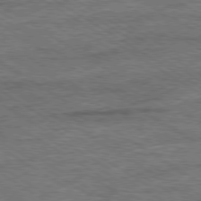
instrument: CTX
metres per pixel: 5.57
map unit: Ap
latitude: -80.1228
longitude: -78.4979
